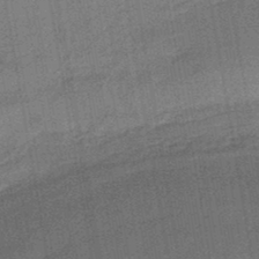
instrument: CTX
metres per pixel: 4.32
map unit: eHb
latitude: -45.5399
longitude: 86.9731
